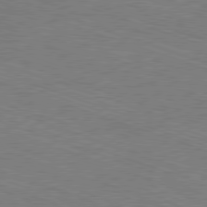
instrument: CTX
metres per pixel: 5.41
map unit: Ap
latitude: -81.6155
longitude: -72.9514
